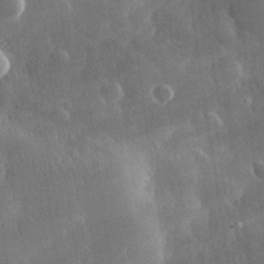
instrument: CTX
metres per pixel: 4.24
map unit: lHvf
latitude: 31.8584
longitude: -92.9135
